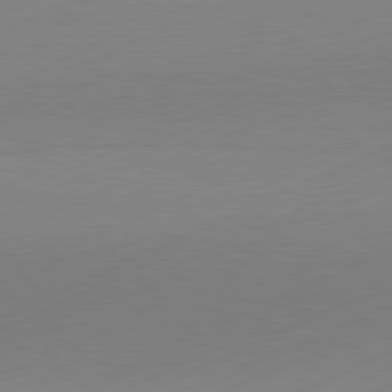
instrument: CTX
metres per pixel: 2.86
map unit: Hpe
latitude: -81.9367
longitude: 12.2740
